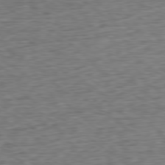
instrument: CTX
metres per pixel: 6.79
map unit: Ap
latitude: -79.8044
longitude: -70.3089
